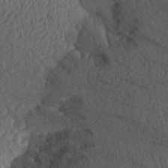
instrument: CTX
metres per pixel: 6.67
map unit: Aa
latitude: 26.2145
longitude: -145.3670
